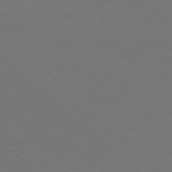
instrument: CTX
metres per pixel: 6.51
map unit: Ap
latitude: -79.1620
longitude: -61.3670
